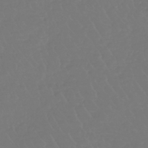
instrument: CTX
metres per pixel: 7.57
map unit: lHb
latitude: -42.6329
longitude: 67.4832
